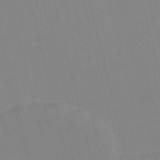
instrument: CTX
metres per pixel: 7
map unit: Nve
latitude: -57.8044
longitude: 61.7667
